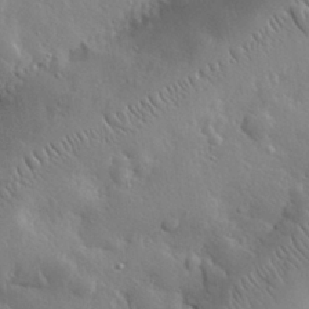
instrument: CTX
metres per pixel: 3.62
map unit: eHh
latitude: 30.4601
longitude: -78.9325
